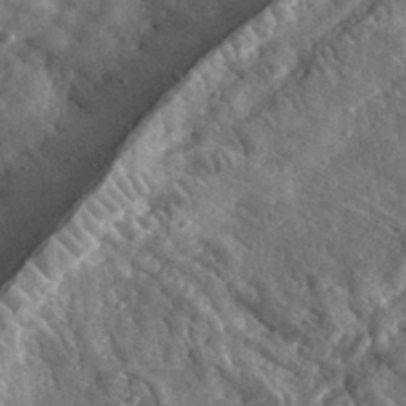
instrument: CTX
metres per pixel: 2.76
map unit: eHh
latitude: 33.7639
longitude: -78.4979
